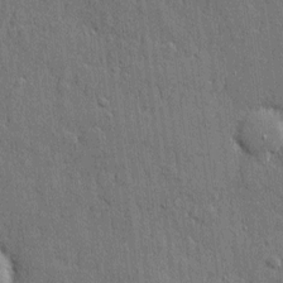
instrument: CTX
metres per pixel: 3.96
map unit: eHh
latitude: 5.1781
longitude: -75.4238
